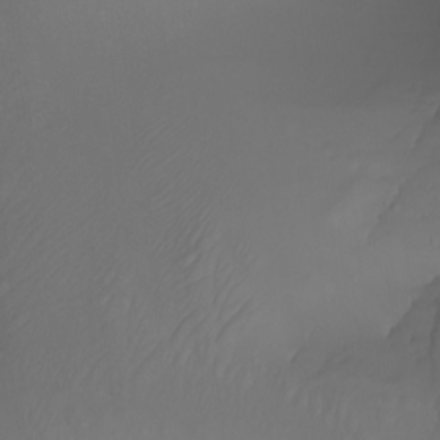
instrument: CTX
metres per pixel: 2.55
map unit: Nhu
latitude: -7.3131
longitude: -80.9892
